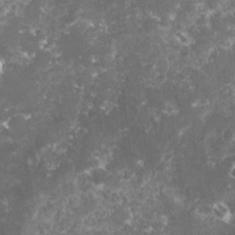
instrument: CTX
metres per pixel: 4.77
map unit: lHvf
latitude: -16.5574
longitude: -99.7260
